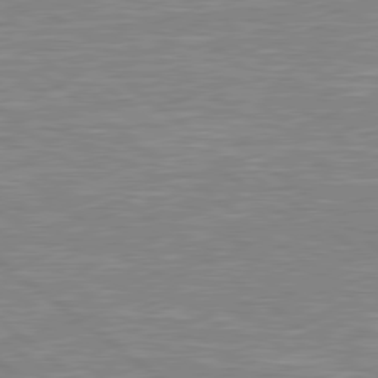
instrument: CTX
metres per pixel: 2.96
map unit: Hpe
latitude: 79.1403
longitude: -121.1592
